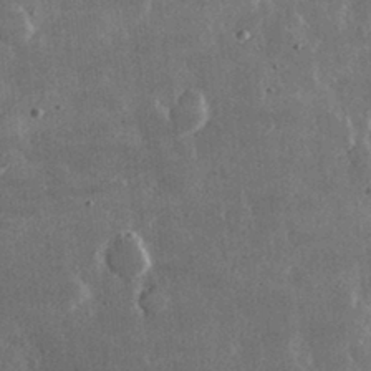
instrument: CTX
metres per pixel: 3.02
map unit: lHvf
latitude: 32.4223
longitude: -90.9325
